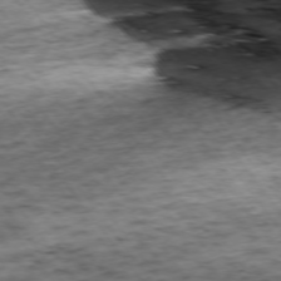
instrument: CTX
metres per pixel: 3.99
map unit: Ap
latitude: -74.2740
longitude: -73.0837
